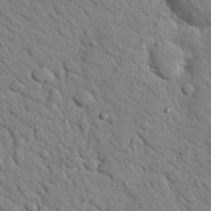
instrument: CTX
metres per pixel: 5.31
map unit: Nhu
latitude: 23.9717
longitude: -74.3845
